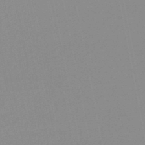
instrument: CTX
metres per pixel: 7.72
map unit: lHb
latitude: -48.1039
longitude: 64.6519
